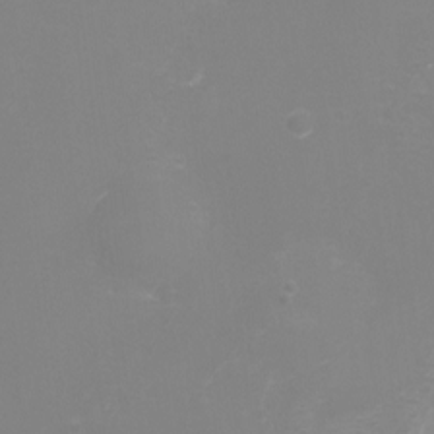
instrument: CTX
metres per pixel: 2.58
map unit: Ht
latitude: -6.5384
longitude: -29.5938
